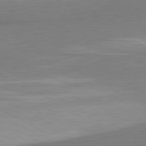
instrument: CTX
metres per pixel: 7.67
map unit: lApd
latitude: 81.3293
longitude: 159.1809
